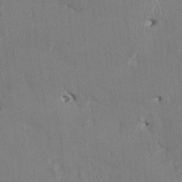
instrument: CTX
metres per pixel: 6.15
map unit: HNhu
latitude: 1.4993
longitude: -5.4426
